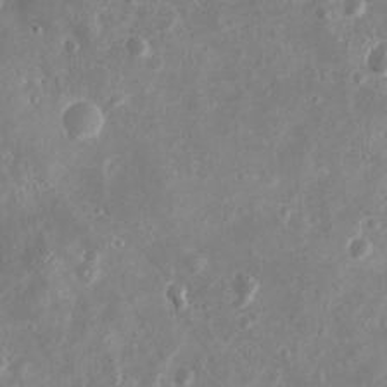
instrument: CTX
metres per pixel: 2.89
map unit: eHh
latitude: -3.8800
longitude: -75.0270
